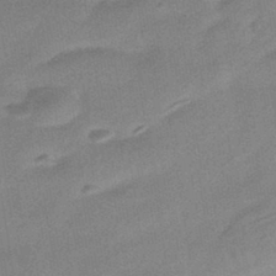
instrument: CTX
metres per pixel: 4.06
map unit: HNhu
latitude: -42.9352
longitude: 90.5574
